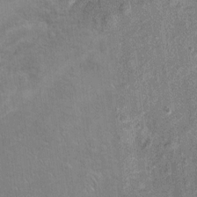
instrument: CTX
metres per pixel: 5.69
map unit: Ht
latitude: 10.1578
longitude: -39.3293
